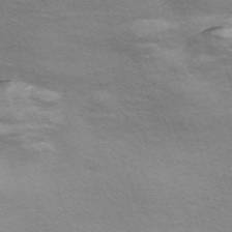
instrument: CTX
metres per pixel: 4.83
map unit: Nve
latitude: -56.7274
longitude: 59.5966
